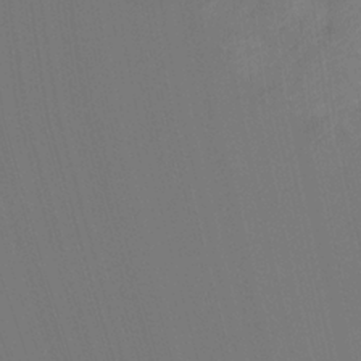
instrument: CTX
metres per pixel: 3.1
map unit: Ht
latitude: -4.5384
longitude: -27.1592
